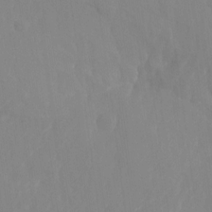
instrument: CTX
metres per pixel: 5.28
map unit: Nhu
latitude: -12.5385
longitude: -64.8758
